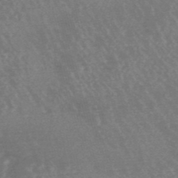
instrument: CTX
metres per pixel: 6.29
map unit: lHb
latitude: -48.1606
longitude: 72.8219
